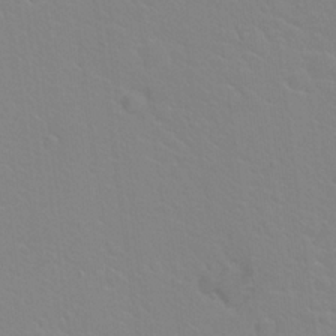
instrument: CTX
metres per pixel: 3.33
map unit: Hto
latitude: 20.5735
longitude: -33.1592
